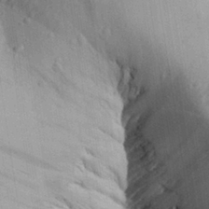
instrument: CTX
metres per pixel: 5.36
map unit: Aa
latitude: 26.9892
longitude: -138.1200
